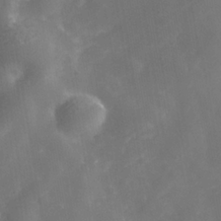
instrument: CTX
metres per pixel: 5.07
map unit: Nhe
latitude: -40.5007
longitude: -99.4993
